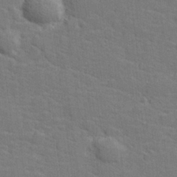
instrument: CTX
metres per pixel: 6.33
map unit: lHvf
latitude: 25.6693
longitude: 142.4629
